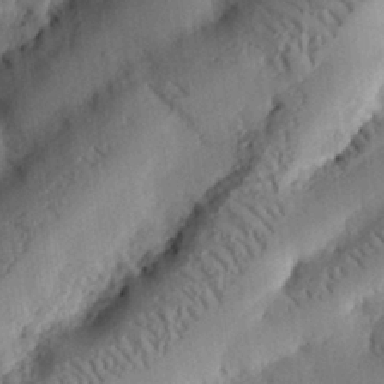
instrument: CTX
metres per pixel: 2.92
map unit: eHh
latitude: 26.8758
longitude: -81.4615
